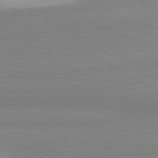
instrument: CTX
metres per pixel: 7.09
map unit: lApd
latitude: 80.9514
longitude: -178.8191
